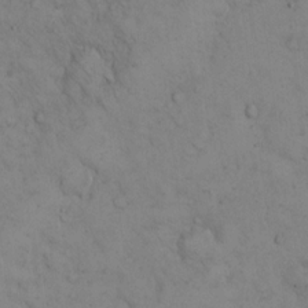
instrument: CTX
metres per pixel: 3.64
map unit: Hto
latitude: 12.5357
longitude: -59.5938
